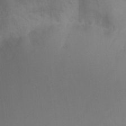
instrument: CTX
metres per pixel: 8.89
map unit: Ht
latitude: -9.7289
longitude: -33.3860
